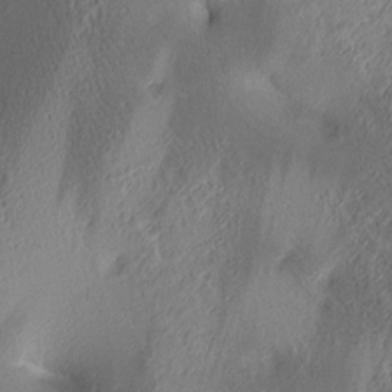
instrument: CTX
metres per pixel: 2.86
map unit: lAa
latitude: 4.5357
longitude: -116.7813
